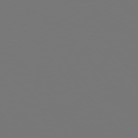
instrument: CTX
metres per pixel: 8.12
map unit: Hpe
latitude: 75.4238
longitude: -124.8002
